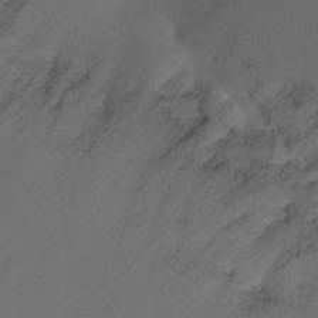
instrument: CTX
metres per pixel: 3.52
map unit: Ht
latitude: 0.6868
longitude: -35.5182
